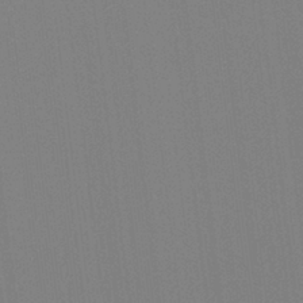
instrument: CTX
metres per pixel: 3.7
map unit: Hto
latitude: -8.2739
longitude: -48.1956
